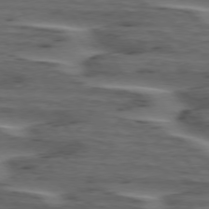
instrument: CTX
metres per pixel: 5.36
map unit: lApd
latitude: 75.3671
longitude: -70.1767
